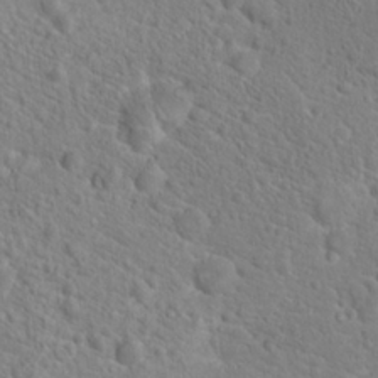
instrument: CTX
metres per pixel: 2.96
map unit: Hto
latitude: 19.4237
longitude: -38.5546
